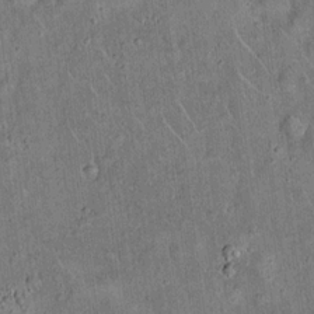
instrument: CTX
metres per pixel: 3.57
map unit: eHh
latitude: 19.4426
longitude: -60.5357
